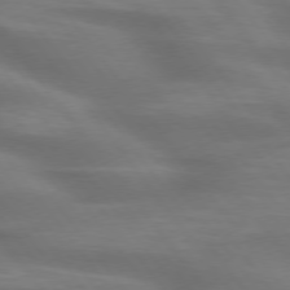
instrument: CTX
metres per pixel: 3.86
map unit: lApd
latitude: 75.4238
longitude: -59.9339
